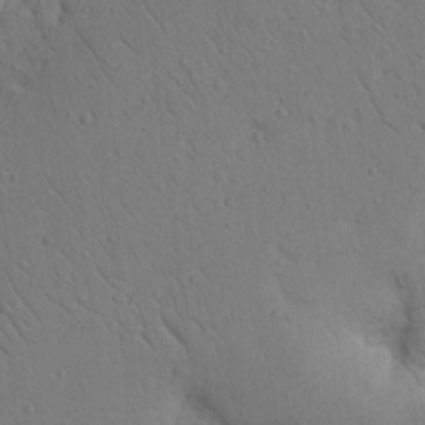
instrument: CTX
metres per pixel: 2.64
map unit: Nhu
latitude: 15.7450
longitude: -75.1214
